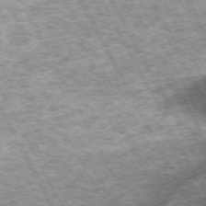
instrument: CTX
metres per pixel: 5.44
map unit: Hpe
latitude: -71.9367
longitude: 11.9178
